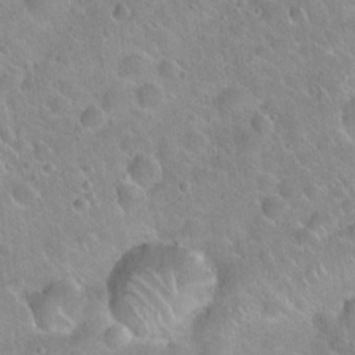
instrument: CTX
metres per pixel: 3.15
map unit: Hto
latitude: 20.4601
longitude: -52.2901
